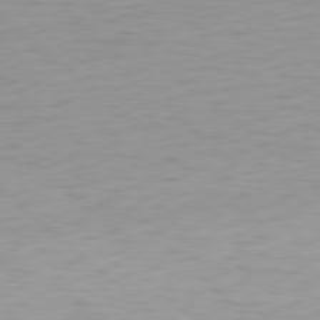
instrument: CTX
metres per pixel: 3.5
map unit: Hpe
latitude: 78.2334
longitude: -168.9703
